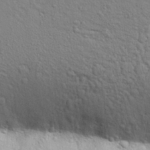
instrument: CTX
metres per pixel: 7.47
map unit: Aa
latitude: 29.8394
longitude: -147.5938
